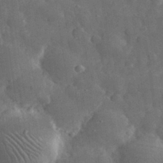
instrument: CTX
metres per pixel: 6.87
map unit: eHh
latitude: 31.2726
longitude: -70.5735
